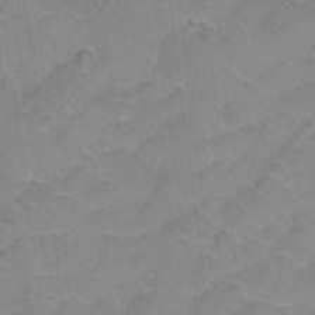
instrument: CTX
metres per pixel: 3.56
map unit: Hto
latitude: 2.7057
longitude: -32.9325
